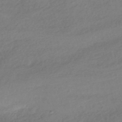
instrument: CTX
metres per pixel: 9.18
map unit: HNhu
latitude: -41.0486
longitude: 94.2361
